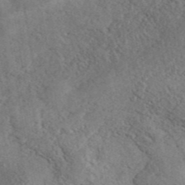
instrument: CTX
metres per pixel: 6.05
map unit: ANa
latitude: 41.8394
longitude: 52.4062
